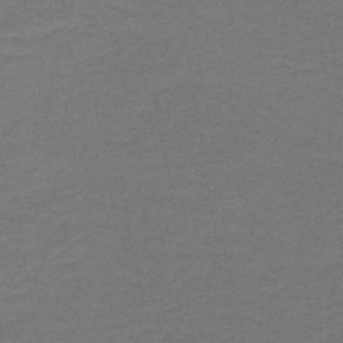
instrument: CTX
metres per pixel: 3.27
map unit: lHb
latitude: -43.4643
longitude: 54.1984
